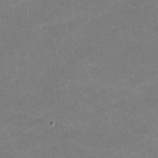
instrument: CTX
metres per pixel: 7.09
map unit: lHvf
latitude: -11.3699
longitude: -103.0458
